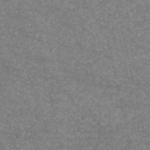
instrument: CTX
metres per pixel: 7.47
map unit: HNb
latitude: -54.1795
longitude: -38.4034
